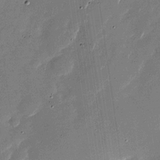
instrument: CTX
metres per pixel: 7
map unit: Nhu
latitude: -28.8219
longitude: -75.1781
